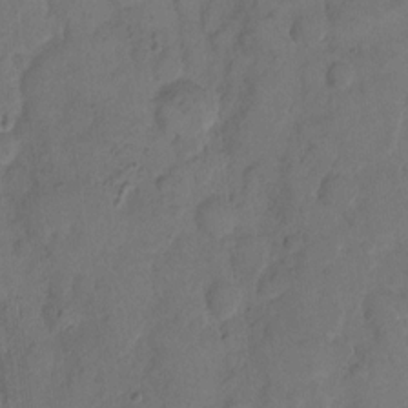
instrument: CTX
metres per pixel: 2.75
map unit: eHh
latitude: 12.7246
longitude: -65.7072
